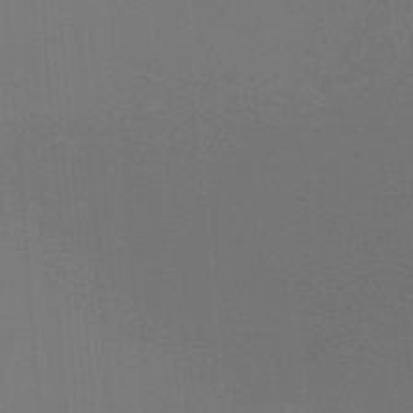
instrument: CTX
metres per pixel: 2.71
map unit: lHb
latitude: -48.5574
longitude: 64.0094
